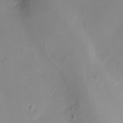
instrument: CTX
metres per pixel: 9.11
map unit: Ht
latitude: -5.6155
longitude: -21.1403
